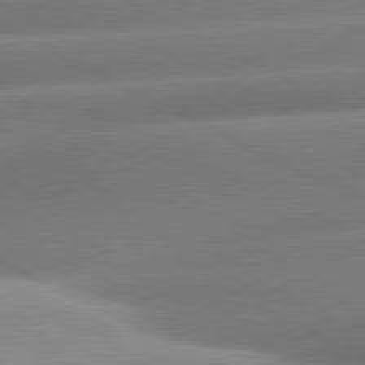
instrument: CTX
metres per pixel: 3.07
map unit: lApd
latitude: 80.9703
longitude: -159.0081
